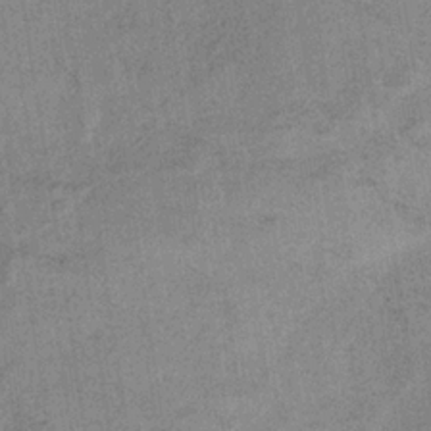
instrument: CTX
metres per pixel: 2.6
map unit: HNb
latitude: -32.4251
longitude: 62.6329
